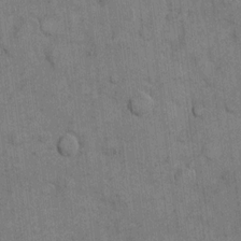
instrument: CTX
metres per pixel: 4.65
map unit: eHh
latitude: 10.6302
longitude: -66.2333
